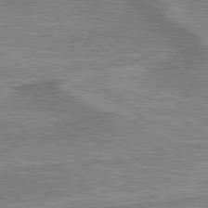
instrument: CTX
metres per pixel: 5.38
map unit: lApd
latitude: 79.6316
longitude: 175.4832
